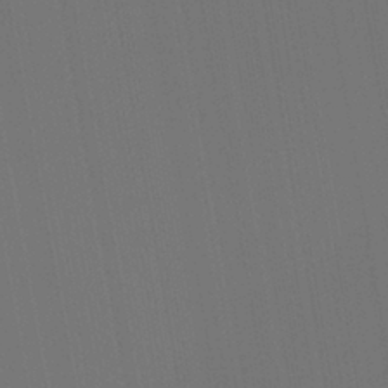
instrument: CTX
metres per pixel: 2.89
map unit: Ht
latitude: -4.9352
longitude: -27.0081
